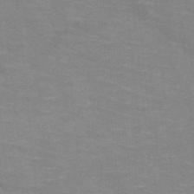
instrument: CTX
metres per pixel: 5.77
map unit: HNb
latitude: -47.1998
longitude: -46.0633
